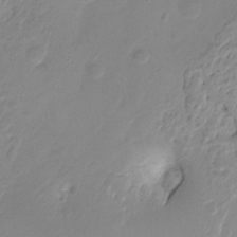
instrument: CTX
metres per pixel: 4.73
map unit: Hto
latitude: -8.7085
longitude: -43.8961
